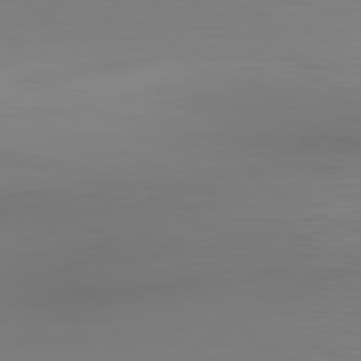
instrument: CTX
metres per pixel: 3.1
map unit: Hpe
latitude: -82.2172
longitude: 9.2754
